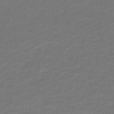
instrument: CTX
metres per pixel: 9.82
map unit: lHb
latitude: -44.6896
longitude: 68.2739
